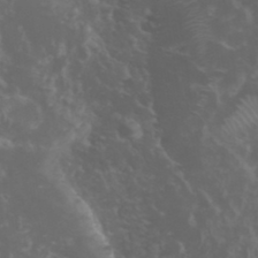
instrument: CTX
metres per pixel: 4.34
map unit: eHh
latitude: 34.7813
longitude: -59.8961
